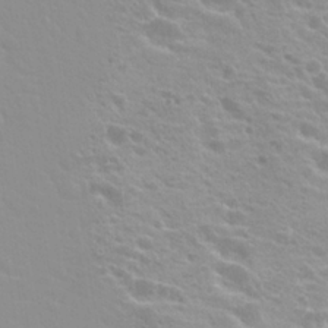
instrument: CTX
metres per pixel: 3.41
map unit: Hto
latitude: 20.0444
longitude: -33.8016
